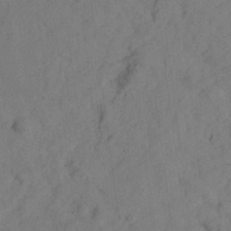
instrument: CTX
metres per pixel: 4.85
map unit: lHvf
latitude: 14.7625
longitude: 178.3873
